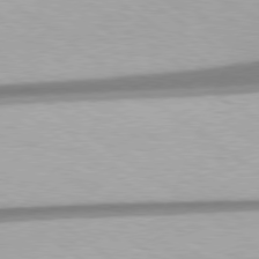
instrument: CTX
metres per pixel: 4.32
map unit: Hpe
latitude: 78.8947
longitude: -134.3467
